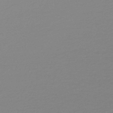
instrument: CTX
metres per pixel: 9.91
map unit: lHb
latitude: -48.1795
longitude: 65.3888
